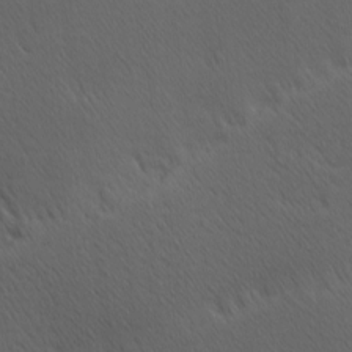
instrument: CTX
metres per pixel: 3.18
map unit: Hve
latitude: 12.2712
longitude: -90.2145
